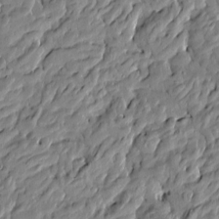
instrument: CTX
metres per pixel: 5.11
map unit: Htu
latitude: -5.3320
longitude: 178.0661
